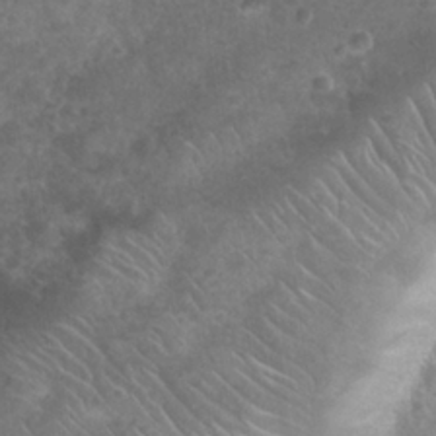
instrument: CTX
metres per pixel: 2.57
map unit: Nhu
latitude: 25.5938
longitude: -52.3656
